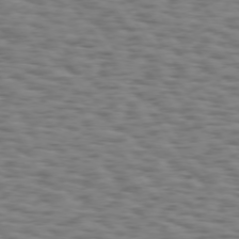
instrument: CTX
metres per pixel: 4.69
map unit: Hpe
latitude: 74.0255
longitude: -132.8191
